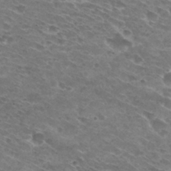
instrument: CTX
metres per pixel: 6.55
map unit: Hto
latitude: 30.3468
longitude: -44.3467
